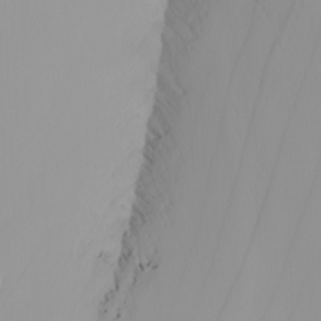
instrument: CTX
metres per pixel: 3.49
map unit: Nhu
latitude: -4.6140
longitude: -93.1970
